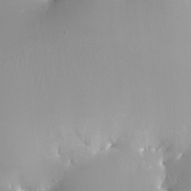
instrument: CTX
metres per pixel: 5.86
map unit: HNhu
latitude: 3.8205
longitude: 5.3320
